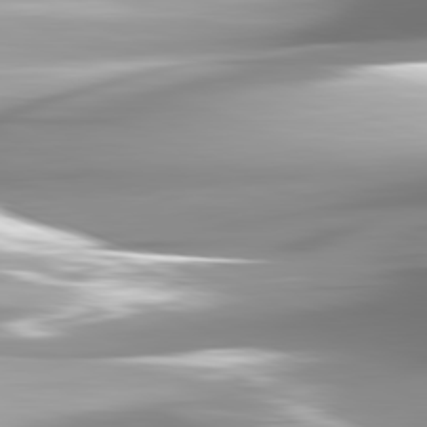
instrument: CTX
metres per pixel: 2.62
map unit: lApd
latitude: 81.9150
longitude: -147.4427
